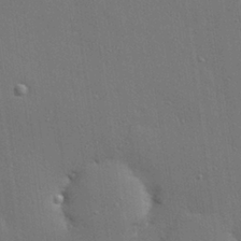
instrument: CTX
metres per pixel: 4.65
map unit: Hve
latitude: 27.6694
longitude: -90.6113
